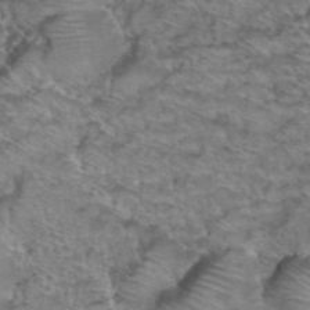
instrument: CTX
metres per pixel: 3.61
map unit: Hto
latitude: 38.9891
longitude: -44.4412
